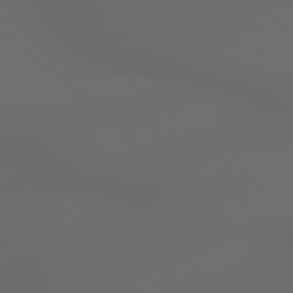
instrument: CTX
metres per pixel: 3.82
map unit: lApd
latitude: 79.1403
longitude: -167.3859
